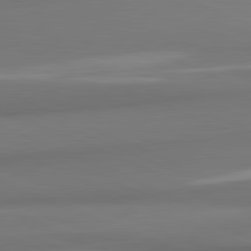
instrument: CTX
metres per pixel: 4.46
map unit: lApd
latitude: 81.9528
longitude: 172.1606
